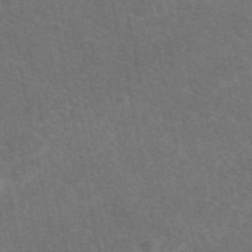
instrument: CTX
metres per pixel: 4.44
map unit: eAb
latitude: 47.7828
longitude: 116.2172
